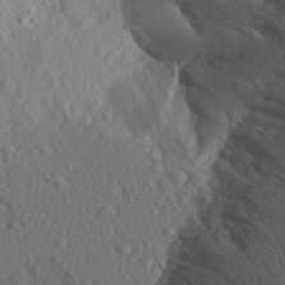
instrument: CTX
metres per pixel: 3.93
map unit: Aa
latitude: 25.1214
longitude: -146.3468
